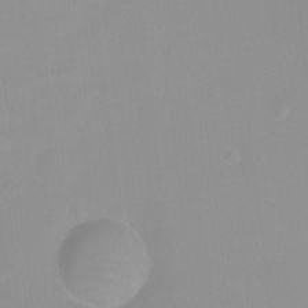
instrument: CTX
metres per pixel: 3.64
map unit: Ht
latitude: -6.5384
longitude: -29.1403
